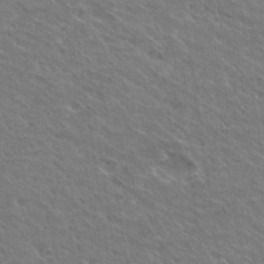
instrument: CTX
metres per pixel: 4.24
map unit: Hto
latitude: 30.6680
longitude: -43.3671
